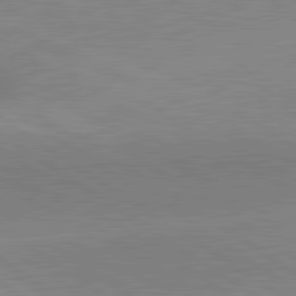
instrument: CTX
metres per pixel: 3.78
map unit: lApd
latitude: 81.5938
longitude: -157.5560
